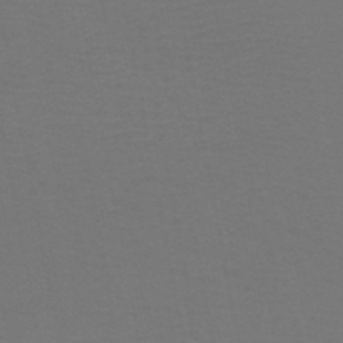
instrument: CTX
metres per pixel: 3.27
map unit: HNb
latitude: -51.5588
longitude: -42.6113
